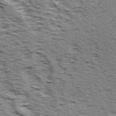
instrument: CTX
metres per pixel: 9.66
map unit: Ave
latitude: 14.8002
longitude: -104.3845
